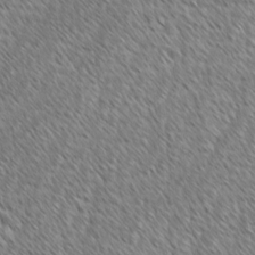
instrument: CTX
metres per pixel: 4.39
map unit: lAvf
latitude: -2.0283
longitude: -114.8191
